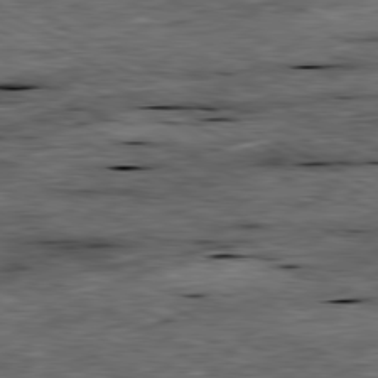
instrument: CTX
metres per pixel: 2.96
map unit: Ap
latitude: -80.9542
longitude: -88.4412
